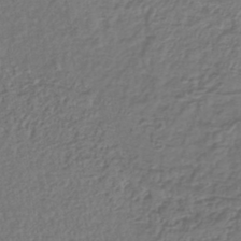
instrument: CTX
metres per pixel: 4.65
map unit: lHb
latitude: -38.8030
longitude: 62.0283
